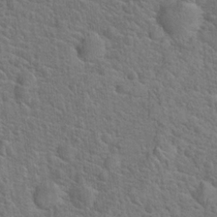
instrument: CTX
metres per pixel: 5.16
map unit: Hto
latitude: 18.4979
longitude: -43.2537
